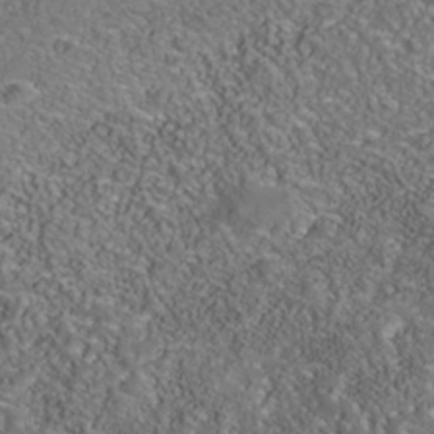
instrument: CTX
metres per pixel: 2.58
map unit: Nhe
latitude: -40.7652
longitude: -99.5938
